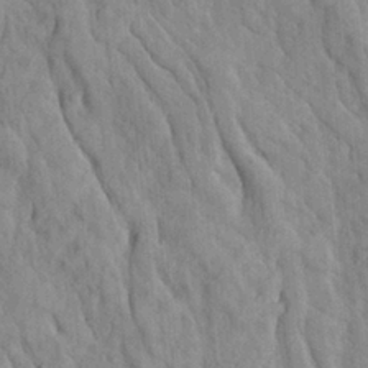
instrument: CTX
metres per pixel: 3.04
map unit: Ave
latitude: 23.3859
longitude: -134.0444
